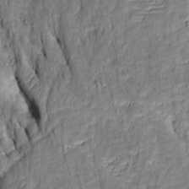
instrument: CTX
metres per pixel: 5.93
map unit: Htu
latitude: -7.3131
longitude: 144.3873
